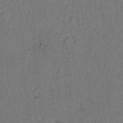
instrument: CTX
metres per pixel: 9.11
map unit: Hto
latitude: 7.8016
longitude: -61.5371
